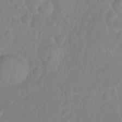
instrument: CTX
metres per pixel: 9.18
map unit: eHh
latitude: 1.2348
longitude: -55.7261
